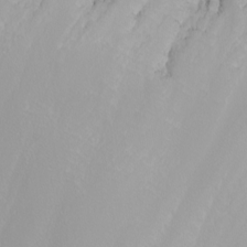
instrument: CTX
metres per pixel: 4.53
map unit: Nhu
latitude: -7.6155
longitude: -90.0255
